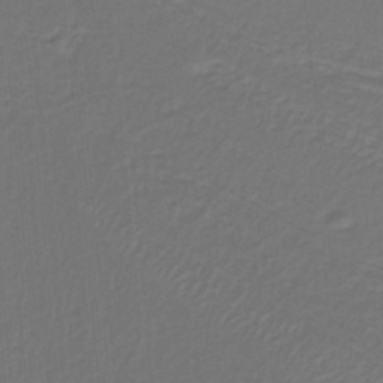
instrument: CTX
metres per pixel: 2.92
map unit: lHb
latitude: -38.5007
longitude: 55.6155
